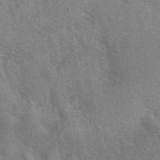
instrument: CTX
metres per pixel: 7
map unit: eAb
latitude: 41.3670
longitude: 106.6708
